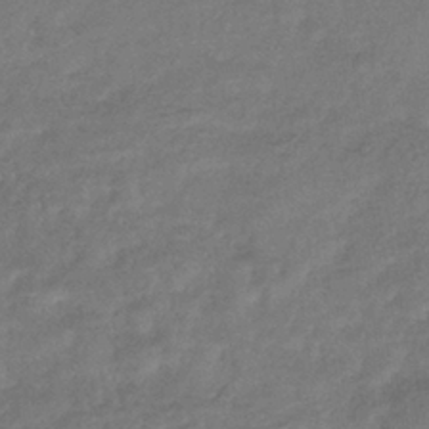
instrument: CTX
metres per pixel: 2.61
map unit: eHb
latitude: -35.9367
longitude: 81.6344
